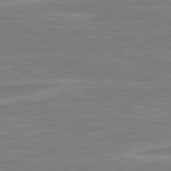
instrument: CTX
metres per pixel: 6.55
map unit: lApd
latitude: 80.8569
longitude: -173.4048
